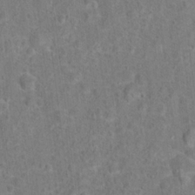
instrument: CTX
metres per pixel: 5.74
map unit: Hto
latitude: 15.3482
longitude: -41.7827
